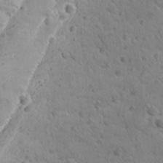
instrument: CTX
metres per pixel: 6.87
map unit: Ave
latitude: -9.7289
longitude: -119.5560
